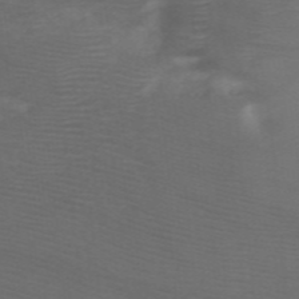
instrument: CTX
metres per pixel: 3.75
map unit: HNb
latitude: -49.4266
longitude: -45.8016
